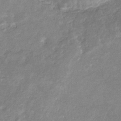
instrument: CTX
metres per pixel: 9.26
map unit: eHb
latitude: -33.8989
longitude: 73.5966
